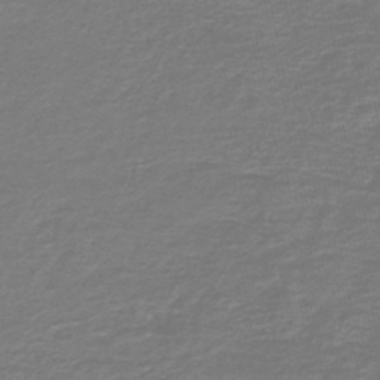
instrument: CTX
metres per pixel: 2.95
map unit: HNb
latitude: -46.8597
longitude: 52.9919
